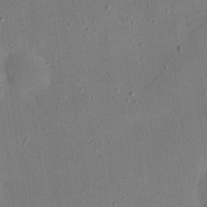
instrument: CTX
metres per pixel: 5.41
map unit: eHh
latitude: 24.4223
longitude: -68.8002
